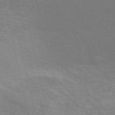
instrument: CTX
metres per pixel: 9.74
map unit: ANa
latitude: 45.0647
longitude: 29.3321
